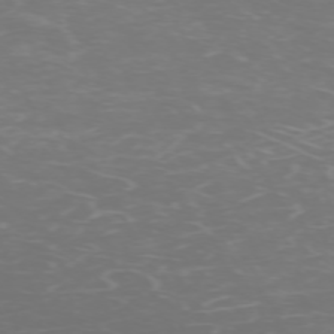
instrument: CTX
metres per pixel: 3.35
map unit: Hpe
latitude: -71.6911
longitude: 9.9178
